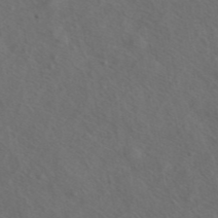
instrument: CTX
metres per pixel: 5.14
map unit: ANa
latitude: 44.0633
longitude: 27.5021
